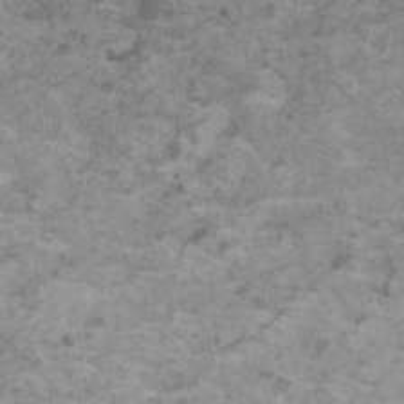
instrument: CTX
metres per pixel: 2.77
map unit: HNhu
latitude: 1.4237
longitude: 3.9556
